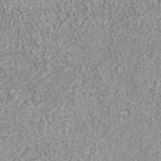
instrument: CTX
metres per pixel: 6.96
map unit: ANa
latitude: 40.4034
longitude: 21.3698
